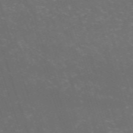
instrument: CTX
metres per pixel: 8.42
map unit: HNb
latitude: -54.2740
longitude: -36.8002
